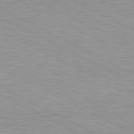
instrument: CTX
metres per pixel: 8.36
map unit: Hpe
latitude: 79.5182
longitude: -128.0633
